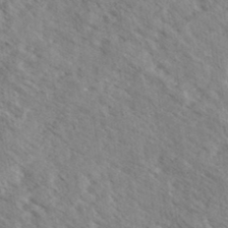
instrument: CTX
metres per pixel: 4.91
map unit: eHh
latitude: 34.5545
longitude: -140.4978
